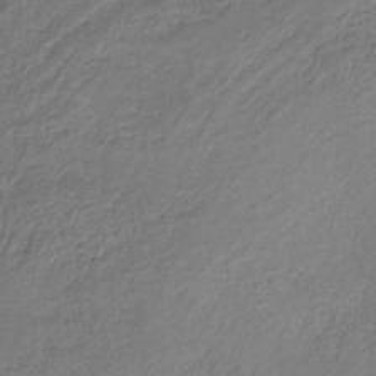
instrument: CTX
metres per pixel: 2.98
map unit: HNb
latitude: -31.5777
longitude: 60.3684
